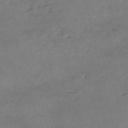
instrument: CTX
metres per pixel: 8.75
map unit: eHh
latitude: -55.0864
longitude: -91.0458
